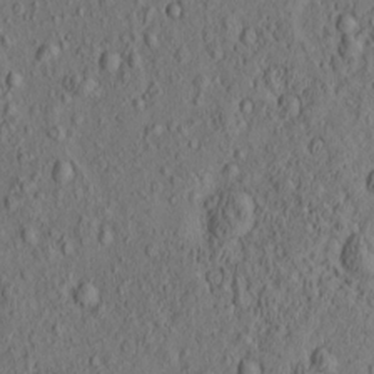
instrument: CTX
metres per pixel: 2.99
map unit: eHh
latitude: -0.9164
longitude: 18.6518
